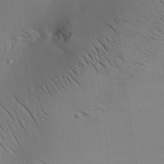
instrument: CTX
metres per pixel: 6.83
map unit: Aa
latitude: 26.3656
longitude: -137.1592
